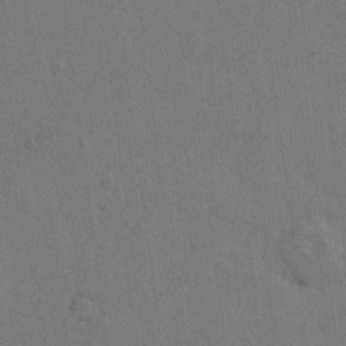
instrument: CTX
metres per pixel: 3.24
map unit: Hto
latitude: 6.8947
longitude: -62.9136
